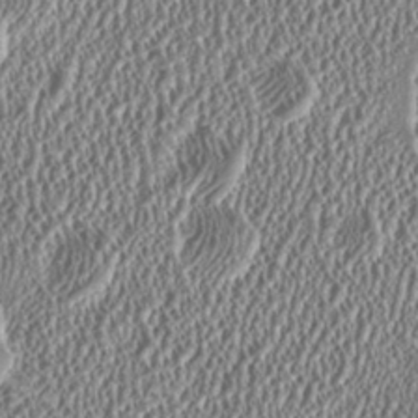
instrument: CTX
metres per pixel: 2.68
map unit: HNhu
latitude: 0.3278
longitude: 0.4440
